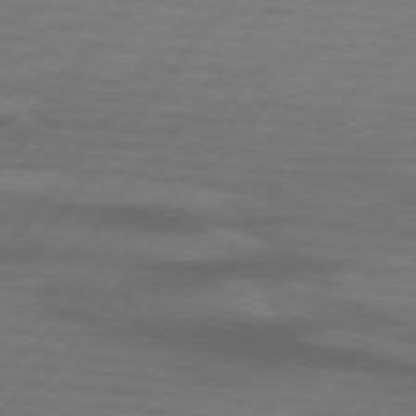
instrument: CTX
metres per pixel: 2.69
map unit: lApd
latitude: 74.3089
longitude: -78.2145
